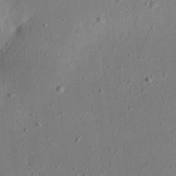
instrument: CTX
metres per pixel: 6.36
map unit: eHh
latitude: 23.2537
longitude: -69.0837
